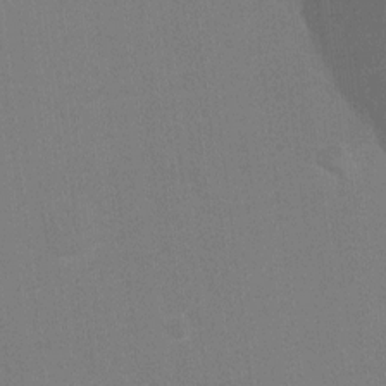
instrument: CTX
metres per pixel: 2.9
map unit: Ht
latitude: -3.8233
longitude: -19.9150
